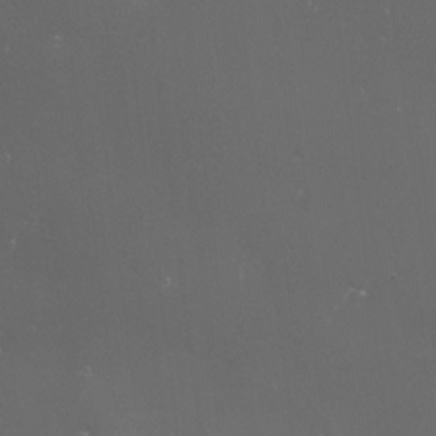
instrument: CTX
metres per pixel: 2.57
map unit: eHh
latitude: -4.9163
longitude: 19.3510
